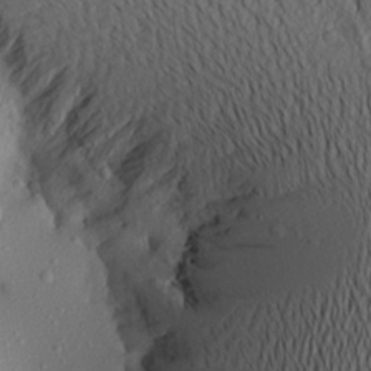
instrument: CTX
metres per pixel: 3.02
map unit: Aa
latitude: 21.0459
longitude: -146.4034
